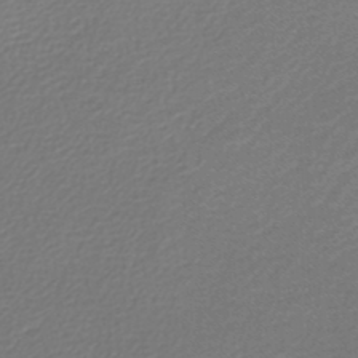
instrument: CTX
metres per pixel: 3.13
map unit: lHb
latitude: -46.7274
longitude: 63.7288
